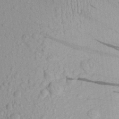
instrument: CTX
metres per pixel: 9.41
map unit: Aa
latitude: 18.9891
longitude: -143.1781
